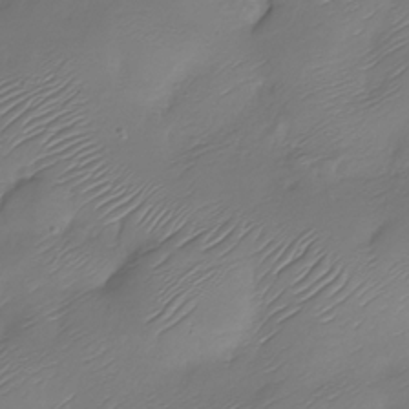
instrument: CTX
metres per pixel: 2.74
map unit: Nhu
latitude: -28.4440
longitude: -59.9906
